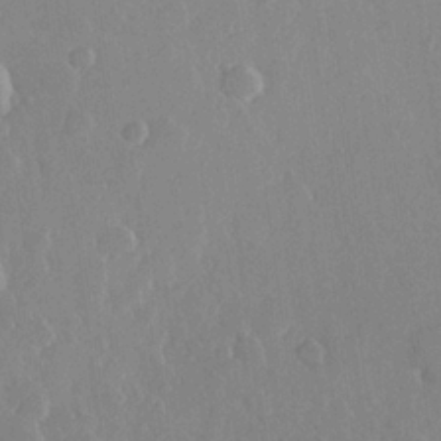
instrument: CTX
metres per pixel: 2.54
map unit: Hve
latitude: 22.3089
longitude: 149.0109
